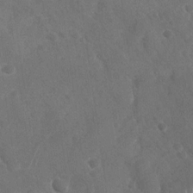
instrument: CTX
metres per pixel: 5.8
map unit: Nhu
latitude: -29.3888
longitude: -62.2901
